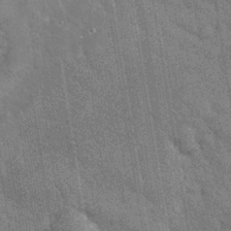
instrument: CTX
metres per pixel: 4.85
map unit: eHh
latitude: 35.9339
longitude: -65.9528
